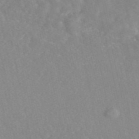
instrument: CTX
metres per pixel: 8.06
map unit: eAb
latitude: 47.2348
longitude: 112.8786
